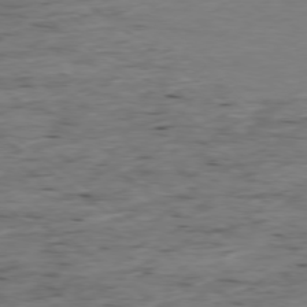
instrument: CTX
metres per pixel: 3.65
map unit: Ap
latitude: -78.5384
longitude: -89.8962
